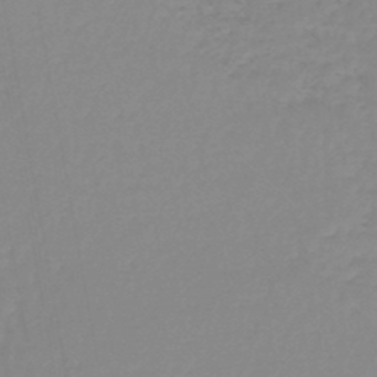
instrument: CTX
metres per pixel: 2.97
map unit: lHb
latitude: -44.5196
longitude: 62.7274
